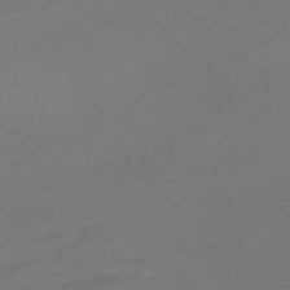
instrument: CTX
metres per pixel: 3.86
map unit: Nve
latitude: -58.5951
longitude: 57.7100
